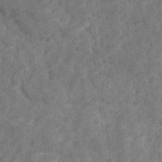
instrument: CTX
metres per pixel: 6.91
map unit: Ave
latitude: 18.5356
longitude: -135.3859
